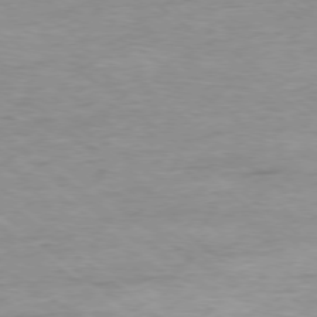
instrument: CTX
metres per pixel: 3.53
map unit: Ap
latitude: -77.9178
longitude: -83.0647
